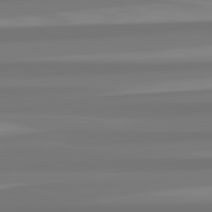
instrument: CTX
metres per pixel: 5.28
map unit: lApd
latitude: 82.7813
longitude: 173.3132
